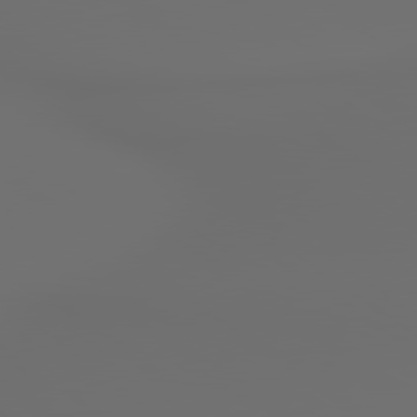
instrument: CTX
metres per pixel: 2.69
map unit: lApd
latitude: 79.5182
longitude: 176.5574
